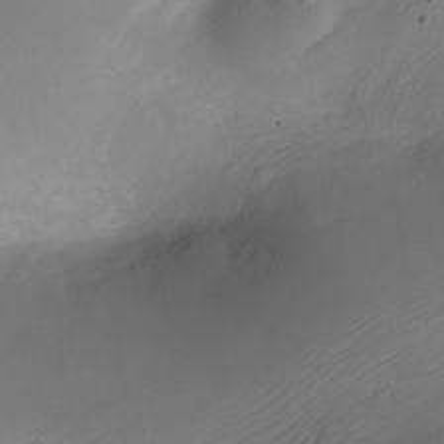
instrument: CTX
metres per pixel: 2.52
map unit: Nhe
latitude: -19.2943
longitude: 144.7841
